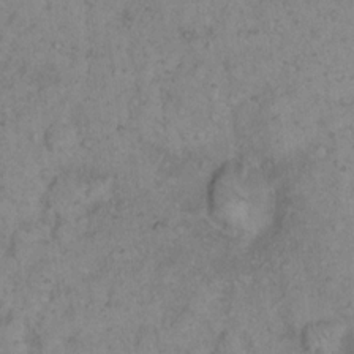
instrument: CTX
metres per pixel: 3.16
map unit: eHh
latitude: 16.4034
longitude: -63.9339
